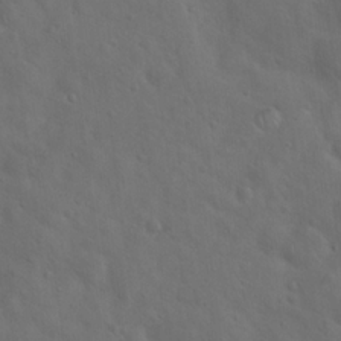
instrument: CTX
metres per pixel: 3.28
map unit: Hto
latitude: 19.1970
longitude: -53.8961
